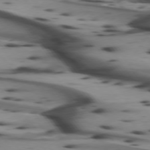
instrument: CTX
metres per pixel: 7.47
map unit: lApd
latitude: 74.4223
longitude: -64.7813
